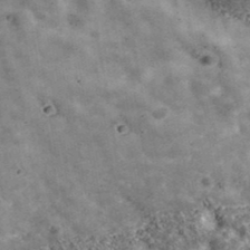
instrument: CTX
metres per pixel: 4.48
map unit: ANa
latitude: 39.4048
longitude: -91.5560
